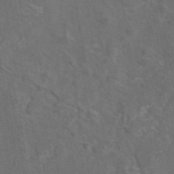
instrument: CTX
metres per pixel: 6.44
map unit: eAb
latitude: 46.4601
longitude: 108.2173
